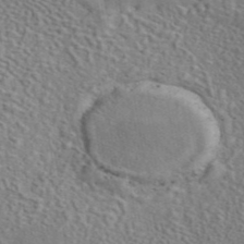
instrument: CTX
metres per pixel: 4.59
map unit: eAb
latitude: 42.9703
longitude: 113.4077
